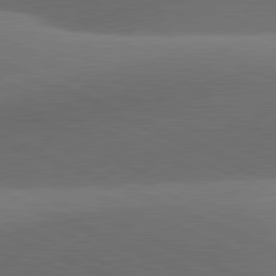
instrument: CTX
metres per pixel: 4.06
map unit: lApd
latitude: 81.4615
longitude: 132.5007
